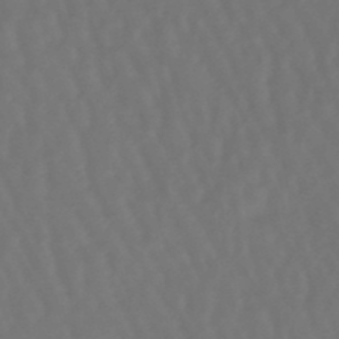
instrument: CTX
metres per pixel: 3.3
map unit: lHb
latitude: -47.8800
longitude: 79.0675
